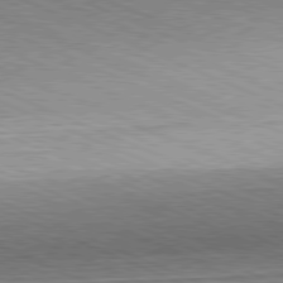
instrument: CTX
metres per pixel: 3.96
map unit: Hpe
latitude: -81.7856
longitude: 11.9178
